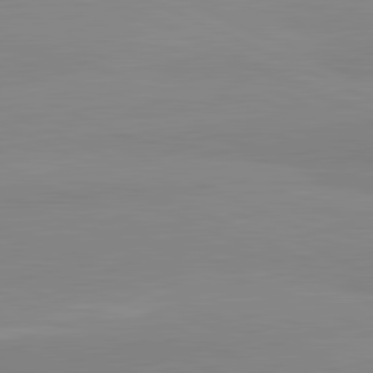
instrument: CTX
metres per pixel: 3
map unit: lApd
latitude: 81.8772
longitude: 179.5588
